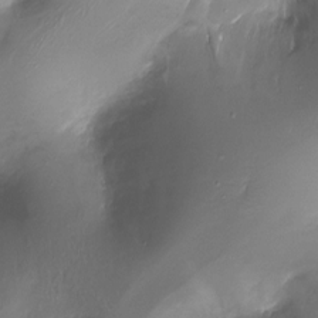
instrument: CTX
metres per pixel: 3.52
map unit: Ht
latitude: -17.2943
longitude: -44.9702
